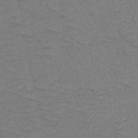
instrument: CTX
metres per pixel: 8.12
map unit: HNb
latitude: -49.9745
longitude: -51.8016
